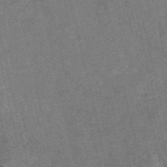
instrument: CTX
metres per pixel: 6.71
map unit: eAb
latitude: 46.9325
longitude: 119.1809
